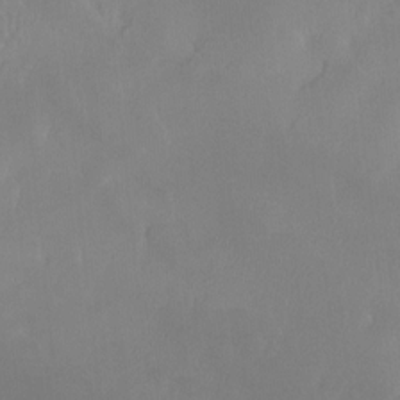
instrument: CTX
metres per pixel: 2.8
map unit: Ht
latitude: -15.2565
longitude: -48.2334
